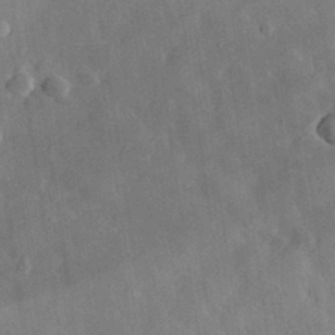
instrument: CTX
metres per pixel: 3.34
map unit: eHh
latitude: 30.7058
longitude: -77.6505
